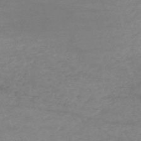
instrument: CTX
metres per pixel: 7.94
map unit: HNb
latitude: -54.6141
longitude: -44.9325
